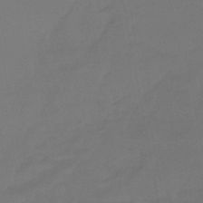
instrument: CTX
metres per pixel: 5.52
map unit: HNhu
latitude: -46.5384
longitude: 92.0661
